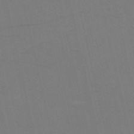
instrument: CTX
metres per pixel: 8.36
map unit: HNb
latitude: -53.1053
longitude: -47.8395
